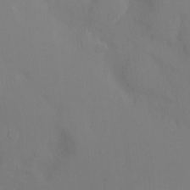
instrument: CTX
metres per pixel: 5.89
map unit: Ht
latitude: -10.2740
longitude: -33.6694
